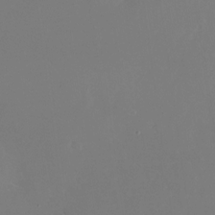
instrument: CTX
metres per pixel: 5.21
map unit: Nhu
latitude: -25.7666
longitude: -72.2334
